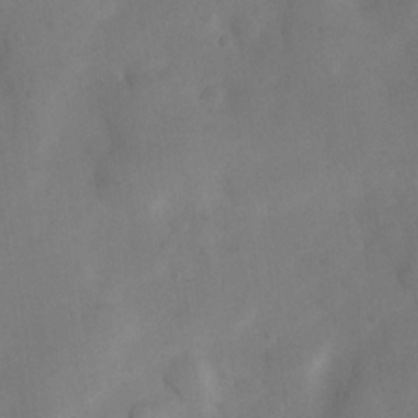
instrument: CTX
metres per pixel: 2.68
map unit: Nhu
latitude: 8.6302
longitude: -22.9325
